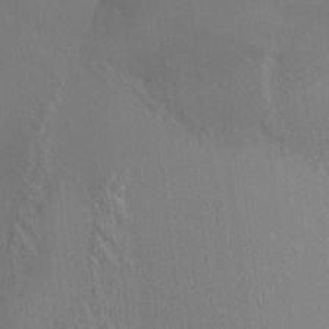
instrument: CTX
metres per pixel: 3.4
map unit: HNhu
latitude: 4.4412
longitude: 6.5951
